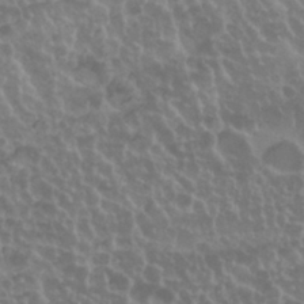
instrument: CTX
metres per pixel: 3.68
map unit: Nhu
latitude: 29.6505
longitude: -55.1403
